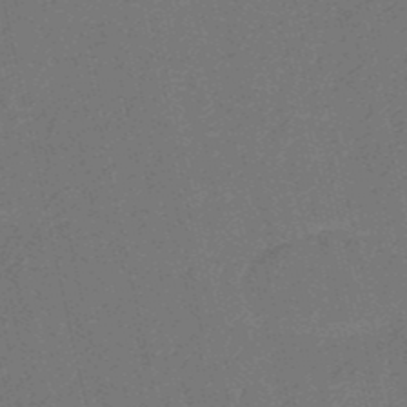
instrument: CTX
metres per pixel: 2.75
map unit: HNb
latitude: -50.1606
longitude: -47.8206
